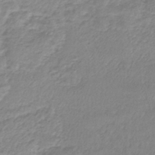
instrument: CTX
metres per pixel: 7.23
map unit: lHb
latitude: -41.5588
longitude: 70.8786
